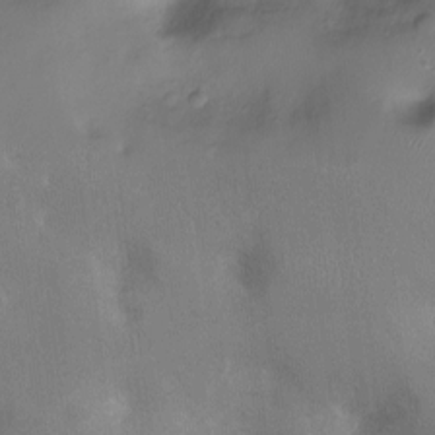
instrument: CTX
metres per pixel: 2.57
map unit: Ht
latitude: -7.6910
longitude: -24.1766
